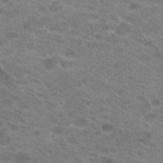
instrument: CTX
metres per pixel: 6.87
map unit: Hto
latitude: 20.5168
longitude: -38.3467
